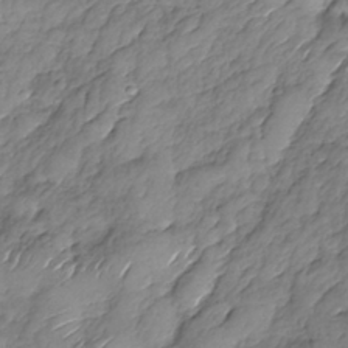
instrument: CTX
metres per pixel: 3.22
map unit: Nhe
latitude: -37.3131
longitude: -147.9151
